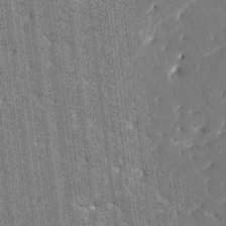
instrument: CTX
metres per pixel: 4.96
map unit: HNhu
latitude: 7.0647
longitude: -5.8205
